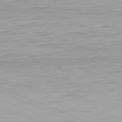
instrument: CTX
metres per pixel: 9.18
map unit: Ap
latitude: -82.2361
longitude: -76.7246
